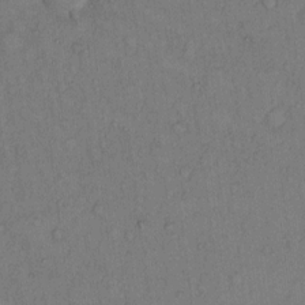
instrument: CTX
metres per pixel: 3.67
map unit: Hto
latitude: 9.2915
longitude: -58.4223
